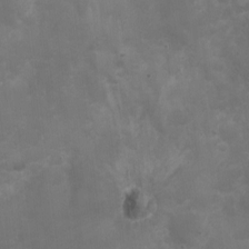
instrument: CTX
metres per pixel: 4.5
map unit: Ht
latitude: 1.1781
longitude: -22.3656
